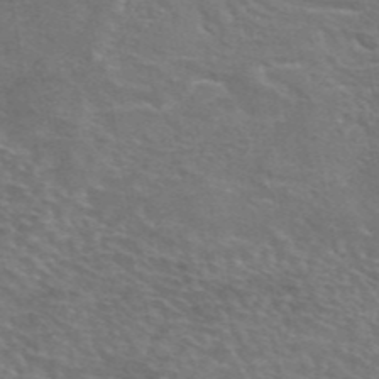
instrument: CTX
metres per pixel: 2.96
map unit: eAb
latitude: 45.0836
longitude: 107.5022
